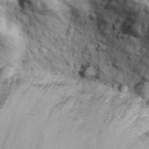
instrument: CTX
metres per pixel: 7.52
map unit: eHh
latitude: 33.1403
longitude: -68.3278
